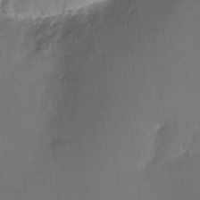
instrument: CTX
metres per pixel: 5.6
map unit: HNhu
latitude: 8.0444
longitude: 10.1795
